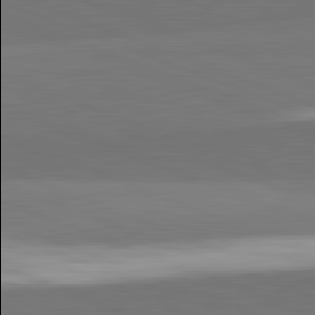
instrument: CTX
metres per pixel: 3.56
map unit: lApd
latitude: 82.2144
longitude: 150.0094
